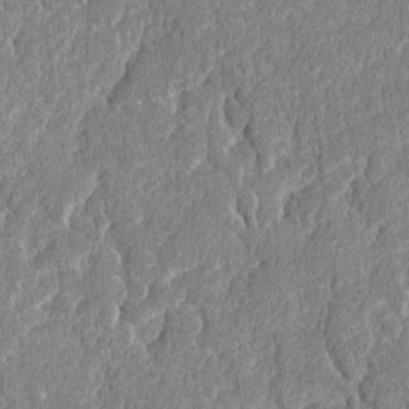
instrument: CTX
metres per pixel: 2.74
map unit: lAvf
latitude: -8.0472
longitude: -114.4412
